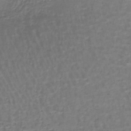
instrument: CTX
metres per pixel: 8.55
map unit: lHb
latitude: -43.3320
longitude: 58.7085
